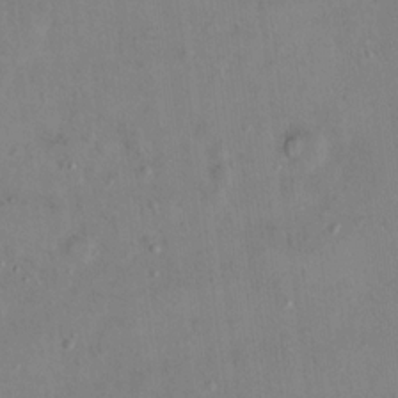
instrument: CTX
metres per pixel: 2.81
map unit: Hto
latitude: 13.0648
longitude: -36.5546
